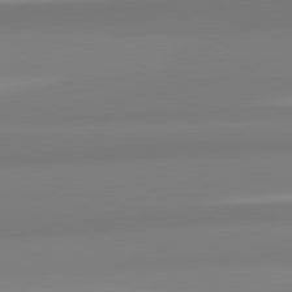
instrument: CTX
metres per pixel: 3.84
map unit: lApd
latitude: 82.4790
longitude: 172.4062
